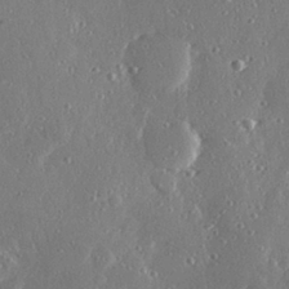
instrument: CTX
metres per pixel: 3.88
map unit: Hve
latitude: 28.5546
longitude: -91.1403
